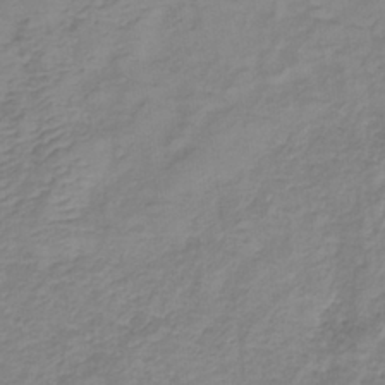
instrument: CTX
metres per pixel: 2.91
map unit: lHb
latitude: -35.6533
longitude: 72.5385
